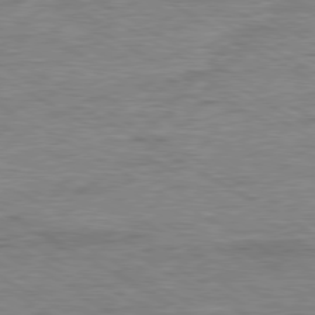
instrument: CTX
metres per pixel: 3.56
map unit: Ap
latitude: -80.4818
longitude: -77.4426
